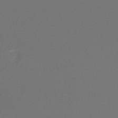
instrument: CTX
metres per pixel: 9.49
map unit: HNhu
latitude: -47.2943
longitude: 98.4440
